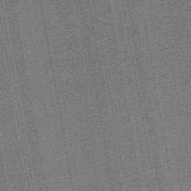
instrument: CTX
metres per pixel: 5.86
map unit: lHb
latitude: -44.9731
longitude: 58.2739
